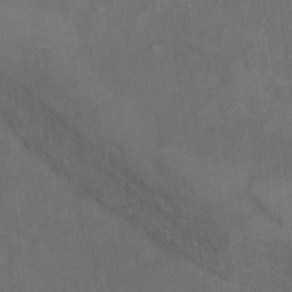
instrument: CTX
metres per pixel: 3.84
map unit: Ht
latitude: 5.1781
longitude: -37.1403
